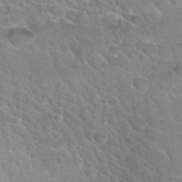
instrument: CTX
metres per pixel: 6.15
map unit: Hto
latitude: 35.9528
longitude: -47.2159
